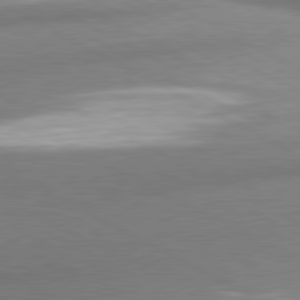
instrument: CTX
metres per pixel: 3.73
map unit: lApd
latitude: 80.7813
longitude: -163.8773
